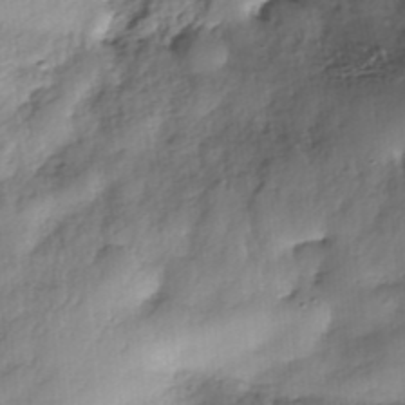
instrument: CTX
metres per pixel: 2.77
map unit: Nhe
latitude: -37.4076
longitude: -148.2711
